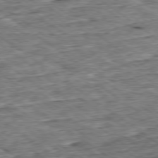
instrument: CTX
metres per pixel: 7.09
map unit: Ap
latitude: -79.1998
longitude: -85.8017
